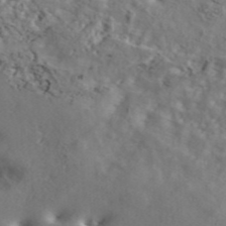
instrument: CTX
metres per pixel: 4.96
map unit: ANa
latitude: 43.0081
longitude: 48.8219
